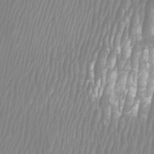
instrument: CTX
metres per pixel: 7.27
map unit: Htu
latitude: -8.5763
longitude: -74.6113
